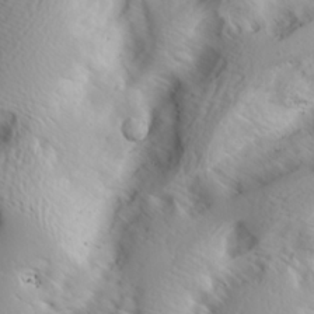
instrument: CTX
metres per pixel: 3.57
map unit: lAa
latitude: 20.0444
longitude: -138.0633
